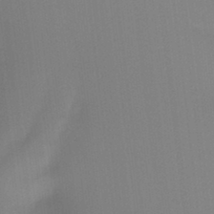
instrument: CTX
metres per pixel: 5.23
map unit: Hto
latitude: -8.3873
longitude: -49.3860
